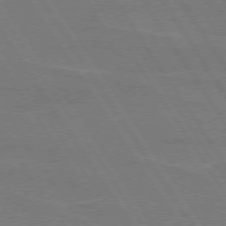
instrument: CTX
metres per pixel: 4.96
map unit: lApd
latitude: 74.1200
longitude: -56.1766
